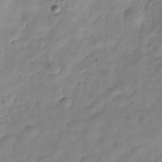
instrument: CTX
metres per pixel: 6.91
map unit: Hve
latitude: -29.6155
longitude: 94.1794
